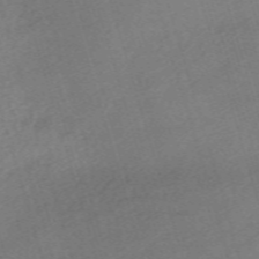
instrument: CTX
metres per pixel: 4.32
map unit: eHh
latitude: -62.2550
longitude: 53.4832
